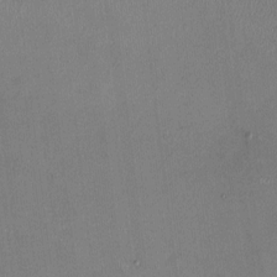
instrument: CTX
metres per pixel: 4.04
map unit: HNhu
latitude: 0.1011
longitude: -4.7813
